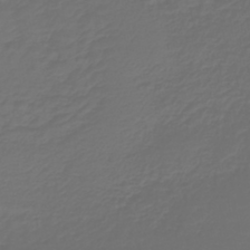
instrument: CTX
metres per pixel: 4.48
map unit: lHb
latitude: -43.6343
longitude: 60.5952
